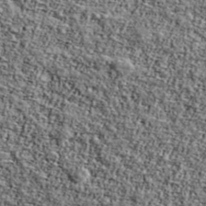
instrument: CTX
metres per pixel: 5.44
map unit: Ave
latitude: 42.7246
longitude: -110.9514
